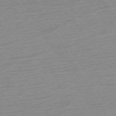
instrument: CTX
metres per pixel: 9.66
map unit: Ap
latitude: -73.5588
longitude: -68.9703
